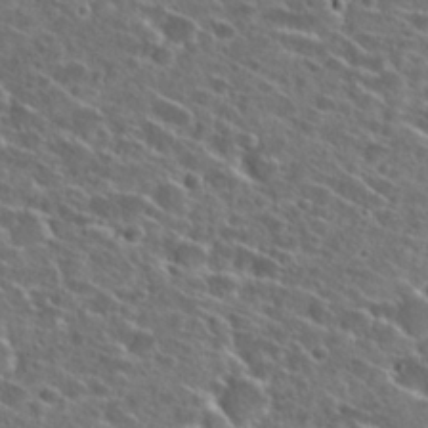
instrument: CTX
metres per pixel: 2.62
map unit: Hto
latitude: 26.2523
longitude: -46.6869
